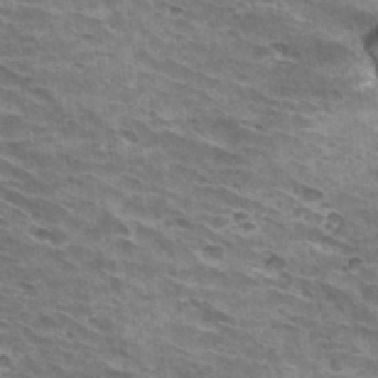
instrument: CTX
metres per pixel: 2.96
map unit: Hto
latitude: 32.8191
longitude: -41.7638
